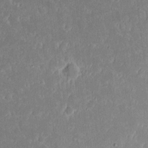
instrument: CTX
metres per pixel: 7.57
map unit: eHh
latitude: 16.7246
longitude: -72.9325
